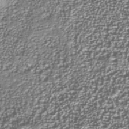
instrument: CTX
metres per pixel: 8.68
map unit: Nhu
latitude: -38.0094
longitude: -82.2900
